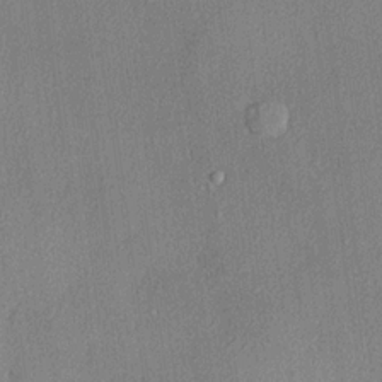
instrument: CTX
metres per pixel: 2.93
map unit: lHvf
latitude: 22.4601
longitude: 140.6896
